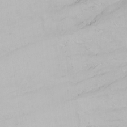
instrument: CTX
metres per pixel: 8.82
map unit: Nhu
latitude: -0.3685
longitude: -75.4049
